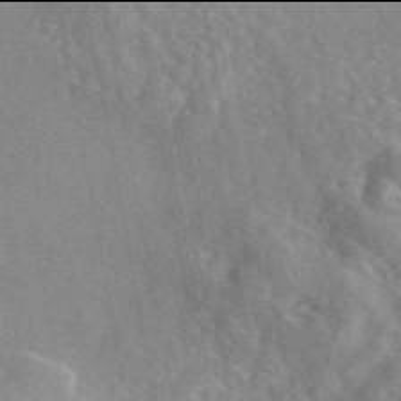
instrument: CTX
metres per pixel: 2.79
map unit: eAb
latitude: 45.9906
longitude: 112.0472
